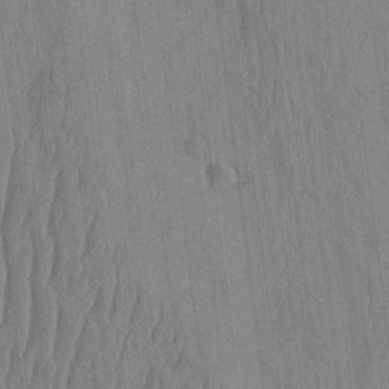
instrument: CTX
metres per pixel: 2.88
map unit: HNhu
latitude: -3.1998
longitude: 14.3307
